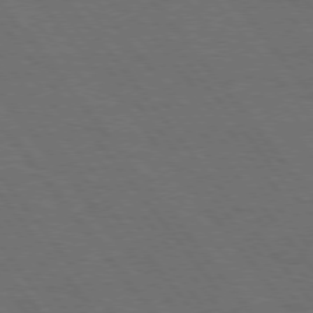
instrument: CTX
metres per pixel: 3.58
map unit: Hpe
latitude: 75.0458
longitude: -138.0633
